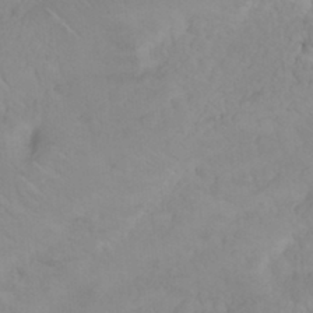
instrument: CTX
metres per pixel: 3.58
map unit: Nhu
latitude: 23.3482
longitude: -63.4049
